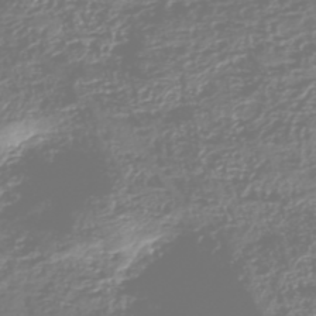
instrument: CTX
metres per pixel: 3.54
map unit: HNhu
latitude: -47.0108
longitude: 29.0109
